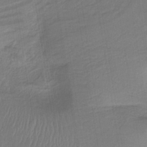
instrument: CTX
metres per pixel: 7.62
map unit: HNb
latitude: -36.9352
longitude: 57.8044
